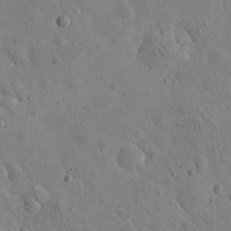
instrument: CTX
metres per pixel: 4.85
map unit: eHh
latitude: 25.0269
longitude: -67.1403
